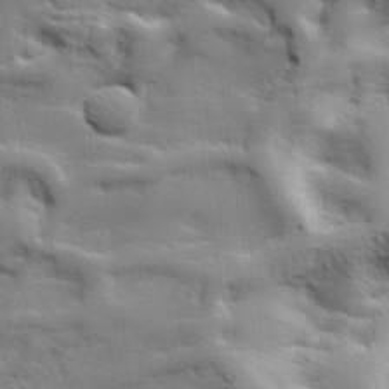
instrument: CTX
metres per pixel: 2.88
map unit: lHvf
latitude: 25.4993
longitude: 143.4265
